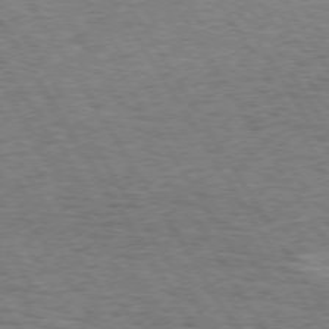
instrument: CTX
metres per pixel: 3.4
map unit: Hpe
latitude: 73.3671
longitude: -130.0822
